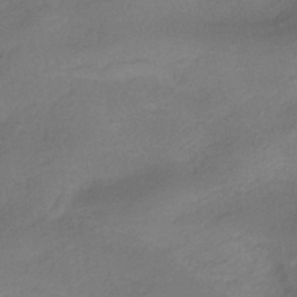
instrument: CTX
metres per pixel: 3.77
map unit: HNhu
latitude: -39.8423
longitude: 94.7652
